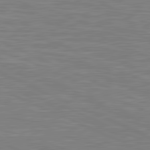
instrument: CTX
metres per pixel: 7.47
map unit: lApd
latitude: 81.2537
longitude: -170.8002
